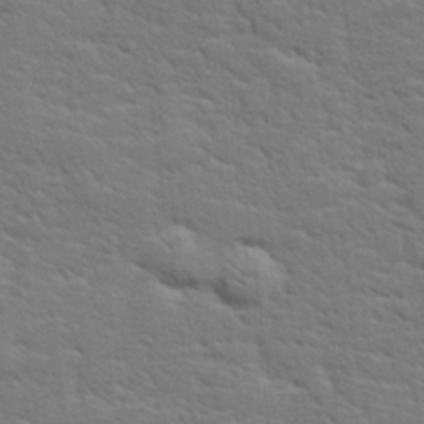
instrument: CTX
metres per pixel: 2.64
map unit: lHvf
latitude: 25.8205
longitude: 143.4076
